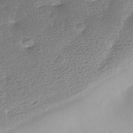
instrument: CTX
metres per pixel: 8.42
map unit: Nhe
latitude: -42.0849
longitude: -111.1781
